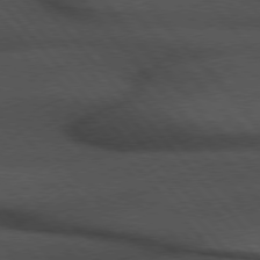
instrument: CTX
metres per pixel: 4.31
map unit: Hpe
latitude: 76.5734
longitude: -157.4237
